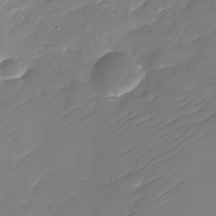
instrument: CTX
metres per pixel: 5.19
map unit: Nhu
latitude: -30.5385
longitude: -72.8191
